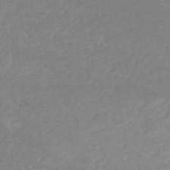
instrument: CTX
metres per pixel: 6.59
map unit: HNb
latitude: -54.3306
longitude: -34.4412
